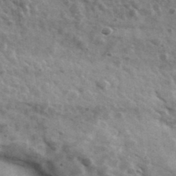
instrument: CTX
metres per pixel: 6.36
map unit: Ave
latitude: 38.9514
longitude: -107.8772
